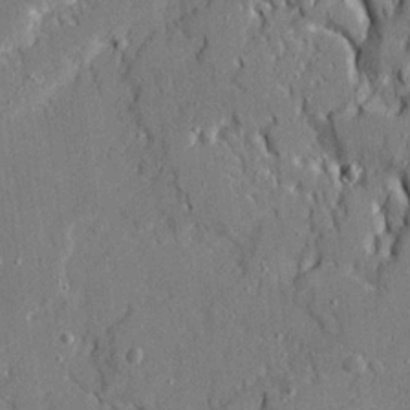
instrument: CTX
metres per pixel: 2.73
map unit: Ave
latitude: 21.0459
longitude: -128.7246
